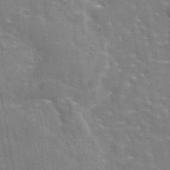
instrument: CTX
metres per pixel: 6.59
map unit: eAb
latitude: 44.7246
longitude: 110.1039
